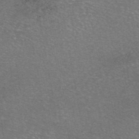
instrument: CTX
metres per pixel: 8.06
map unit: eAb
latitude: 46.7813
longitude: 106.4251
